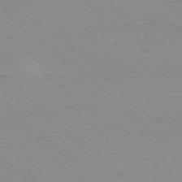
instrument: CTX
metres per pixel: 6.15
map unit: Ap
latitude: -78.0472
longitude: -89.9717
